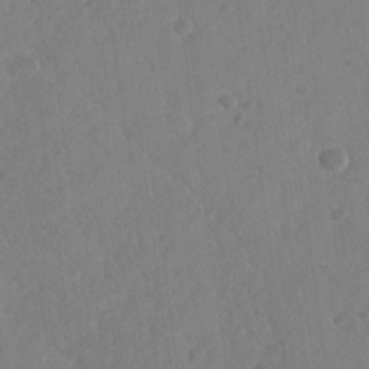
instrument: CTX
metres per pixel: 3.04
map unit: lHvf
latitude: 23.7827
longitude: 144.5007
